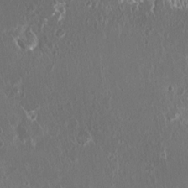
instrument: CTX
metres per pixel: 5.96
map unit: HNhu
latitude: 2.3089
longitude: 6.3873
